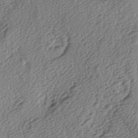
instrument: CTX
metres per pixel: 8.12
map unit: lAa
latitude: -3.8989
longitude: -123.2915
